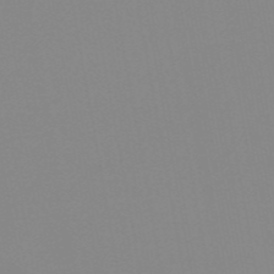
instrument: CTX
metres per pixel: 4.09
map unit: HNb
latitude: -54.3684
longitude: -49.3860
